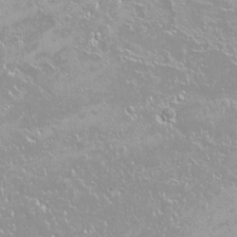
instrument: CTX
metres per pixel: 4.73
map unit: Nhu
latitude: -9.1620
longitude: -70.4601
